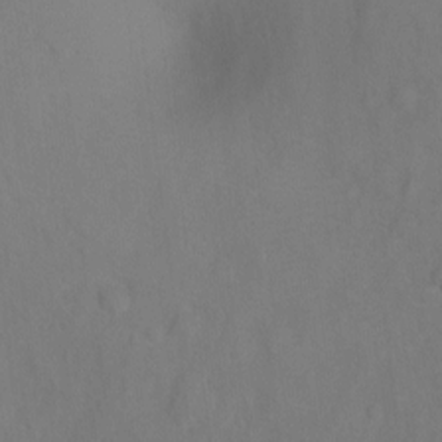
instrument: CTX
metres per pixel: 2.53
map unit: Ht
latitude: -3.9367
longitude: -27.9150
